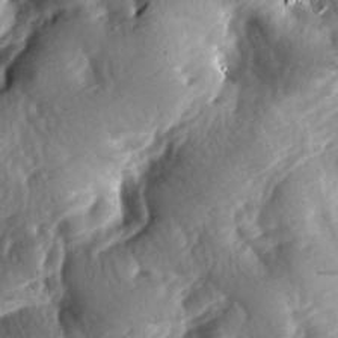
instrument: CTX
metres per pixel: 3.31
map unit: lAa
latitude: -8.3495
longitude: -126.2523
